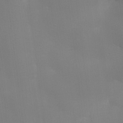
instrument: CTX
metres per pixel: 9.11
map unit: lHvf
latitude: 24.1199
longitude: 140.9164
